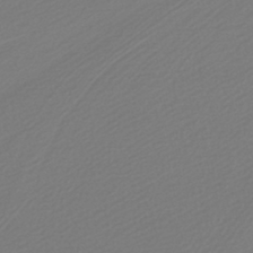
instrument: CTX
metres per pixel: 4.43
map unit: lHb
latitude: -42.5006
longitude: 69.4643
